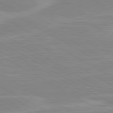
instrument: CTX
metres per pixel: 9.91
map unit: lApd
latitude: 80.5168
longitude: 171.5966
